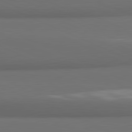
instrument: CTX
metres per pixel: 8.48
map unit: lApd
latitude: 81.6505
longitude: 171.8800
